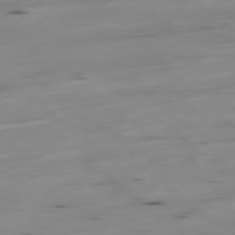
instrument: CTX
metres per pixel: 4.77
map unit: Hpe
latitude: -78.8219
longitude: -20.3090
